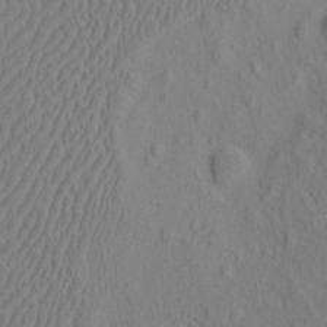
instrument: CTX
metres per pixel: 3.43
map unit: eHh
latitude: -2.9352
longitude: 18.4818
